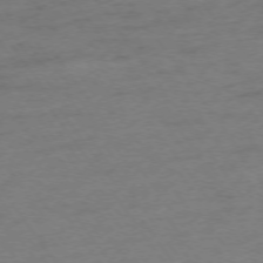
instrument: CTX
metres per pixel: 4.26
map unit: Ap
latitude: -75.1054
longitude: -73.6883
